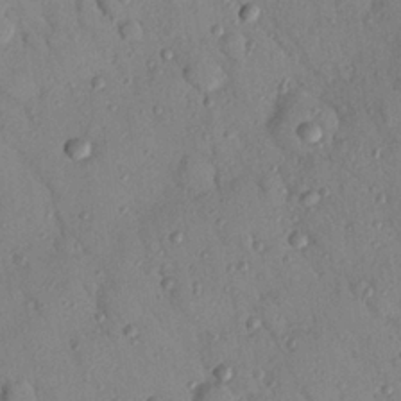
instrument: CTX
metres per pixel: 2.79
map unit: Nhu
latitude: 23.0458
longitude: -75.5560
